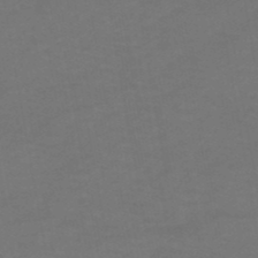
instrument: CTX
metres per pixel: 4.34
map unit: HNhu
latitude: -49.1431
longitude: 99.8611
